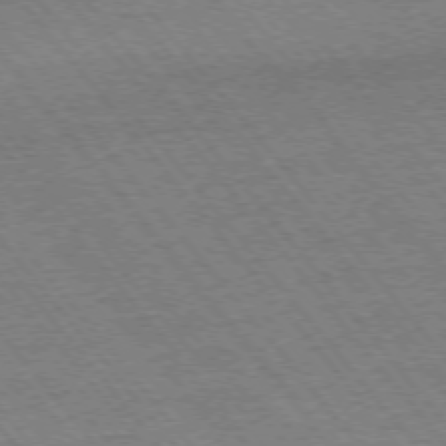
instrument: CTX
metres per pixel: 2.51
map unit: Ap
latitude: -75.3888
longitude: -86.9514
